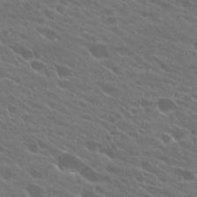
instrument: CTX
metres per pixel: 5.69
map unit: Hto
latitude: 24.4412
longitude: -37.9906
